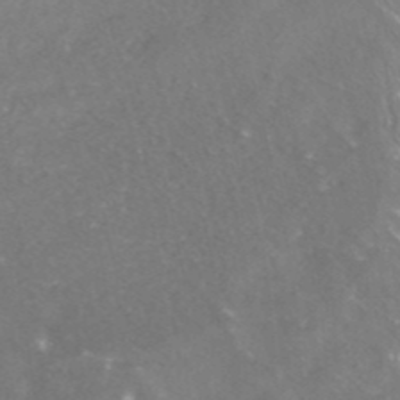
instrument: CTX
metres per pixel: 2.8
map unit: ANa
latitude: -38.2740
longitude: 97.2943
